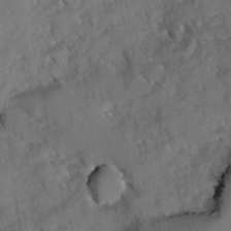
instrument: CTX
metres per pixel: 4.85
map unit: Ave
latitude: -0.9542
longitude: -111.4993
